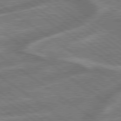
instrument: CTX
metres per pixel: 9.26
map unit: lApd
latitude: 79.3104
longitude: -171.5749
